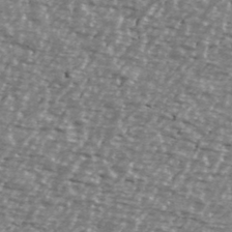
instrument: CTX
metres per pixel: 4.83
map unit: Ave
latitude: 39.8394
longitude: -112.6679
